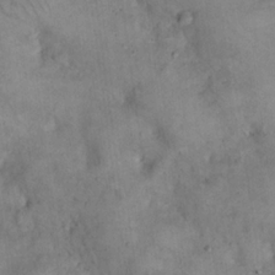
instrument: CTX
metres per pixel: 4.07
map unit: eHh
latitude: 20.9703
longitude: -60.2711
